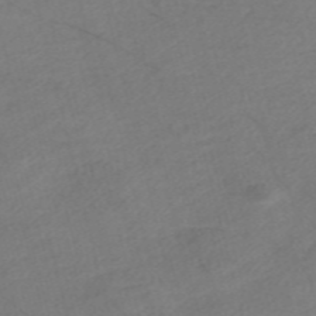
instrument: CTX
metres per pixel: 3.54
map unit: Nve
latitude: -57.3132
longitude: 53.7288
